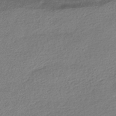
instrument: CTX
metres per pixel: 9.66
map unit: HNhu
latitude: -41.1620
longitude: 96.3118
